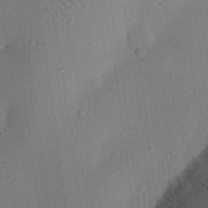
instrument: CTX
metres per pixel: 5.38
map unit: eHh
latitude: 24.9702
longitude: -70.4601
